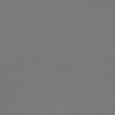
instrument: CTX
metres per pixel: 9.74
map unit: lHb
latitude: -47.6344
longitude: 63.1431
